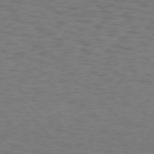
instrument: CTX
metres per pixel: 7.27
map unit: Hpe
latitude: 75.5560
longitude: -136.1956
